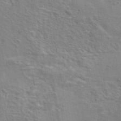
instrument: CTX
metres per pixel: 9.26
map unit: eAb
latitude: 42.9892
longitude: 107.9745
